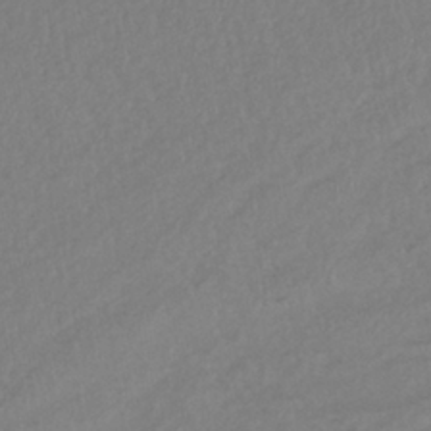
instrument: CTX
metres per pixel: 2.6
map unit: lHb
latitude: -38.0661
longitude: 70.6330
